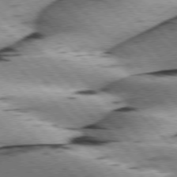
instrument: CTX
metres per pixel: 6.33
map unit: lApd
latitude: 76.1200
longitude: -78.9892
